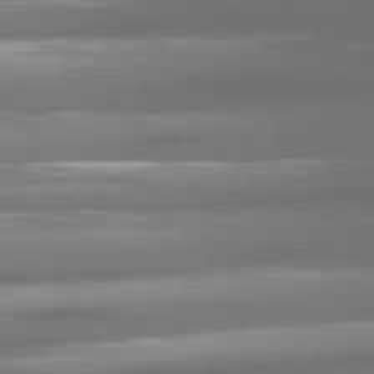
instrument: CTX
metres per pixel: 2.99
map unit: lApd
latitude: 80.8380
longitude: -139.3859
